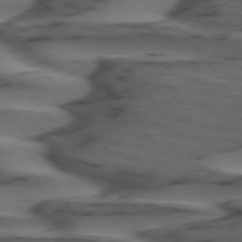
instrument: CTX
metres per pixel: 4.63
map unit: lApd
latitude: 74.9892
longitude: -71.1025
